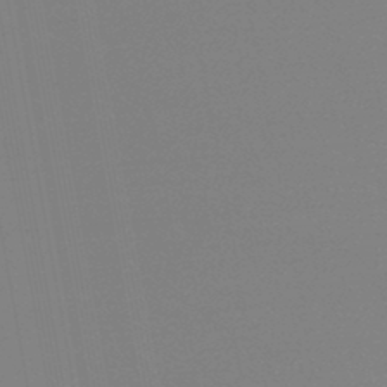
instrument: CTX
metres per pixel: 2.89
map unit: lHb
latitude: -46.2550
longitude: 68.9730
